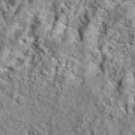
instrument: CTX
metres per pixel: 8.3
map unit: eAb
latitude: 36.1578
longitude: 107.6344
